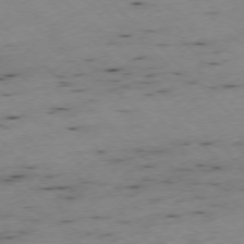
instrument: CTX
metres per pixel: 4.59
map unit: Ap
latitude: -77.1431
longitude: -60.9891
